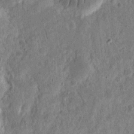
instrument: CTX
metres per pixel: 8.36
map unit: eHh
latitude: 12.1389
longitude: -73.7072
